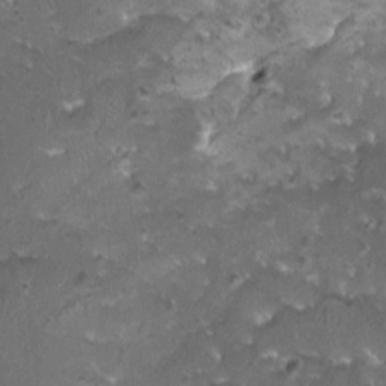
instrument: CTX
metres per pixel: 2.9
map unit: HNhu
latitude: 3.2348
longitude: 3.4454
